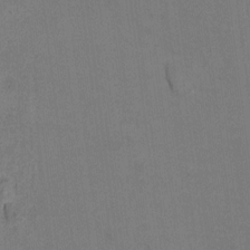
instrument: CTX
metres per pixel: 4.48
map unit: Ht
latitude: 9.7072
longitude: -32.7813
